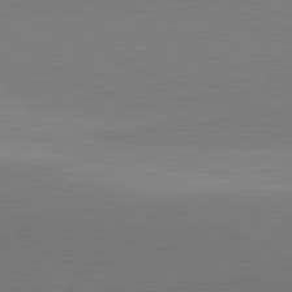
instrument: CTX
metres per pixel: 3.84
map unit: lApd
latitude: 82.0444
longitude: 136.3306
